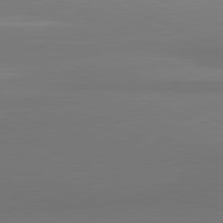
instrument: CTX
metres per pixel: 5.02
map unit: lApd
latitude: 81.9150
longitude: 176.9353
